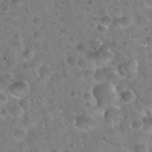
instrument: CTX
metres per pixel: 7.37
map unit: Hto
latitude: 22.1011
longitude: -52.9136
